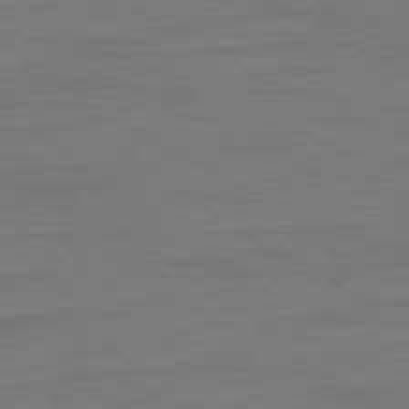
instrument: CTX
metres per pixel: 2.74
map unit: Ap
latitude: -79.2187
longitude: -89.0648
